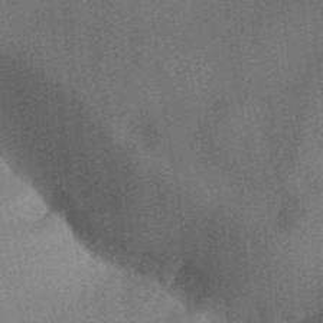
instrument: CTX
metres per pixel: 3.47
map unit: Aa
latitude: 31.8962
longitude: -141.9528
